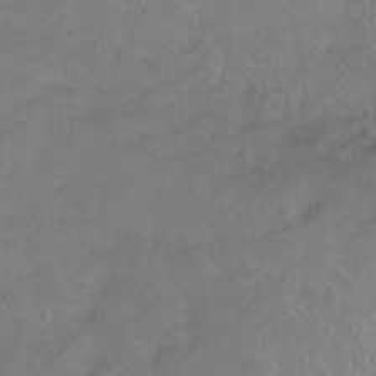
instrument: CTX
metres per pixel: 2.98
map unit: Ht
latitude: -5.9178
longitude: -34.4601
